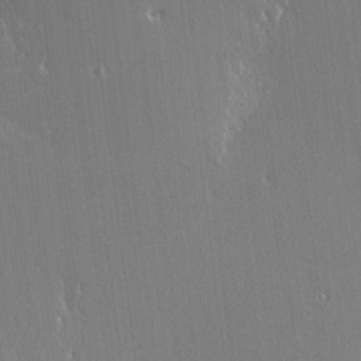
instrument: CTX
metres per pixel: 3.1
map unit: HNhu
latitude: 4.1389
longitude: 7.8233
